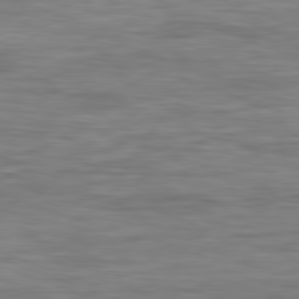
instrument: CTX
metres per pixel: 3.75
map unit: Ap
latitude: -82.1984
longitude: -79.6316
